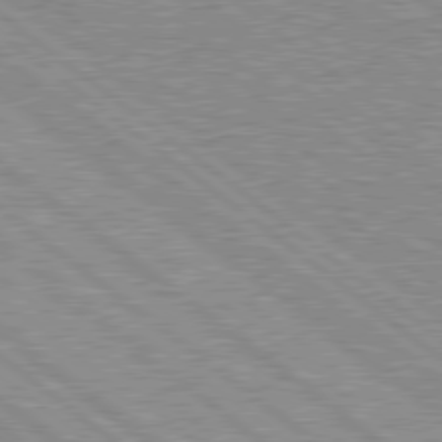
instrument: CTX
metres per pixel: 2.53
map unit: Hpe
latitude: 78.6869
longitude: -156.5923
